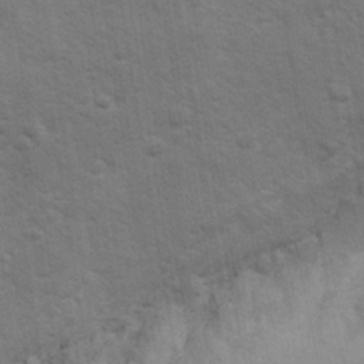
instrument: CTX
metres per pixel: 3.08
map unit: Ave
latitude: -8.4251
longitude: -120.6491
